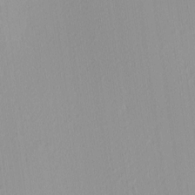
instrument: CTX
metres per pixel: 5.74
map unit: Ave
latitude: 3.0080
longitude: -114.7813
